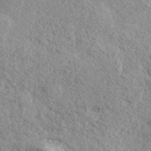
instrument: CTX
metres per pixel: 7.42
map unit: ANa
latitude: 44.2522
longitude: 45.2754
